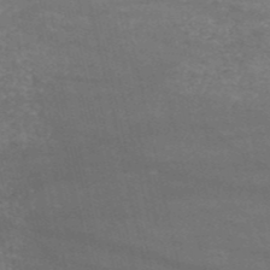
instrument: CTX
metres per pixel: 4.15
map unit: HNb
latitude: -52.4818
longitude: -38.8569
